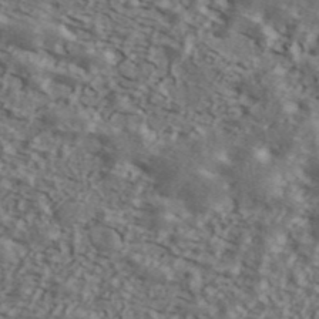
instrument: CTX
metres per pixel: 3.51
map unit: ANa
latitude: 43.5749
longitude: 47.7477
